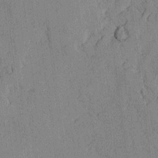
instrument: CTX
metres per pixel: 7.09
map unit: lAvf
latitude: -1.6344
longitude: -109.4426
